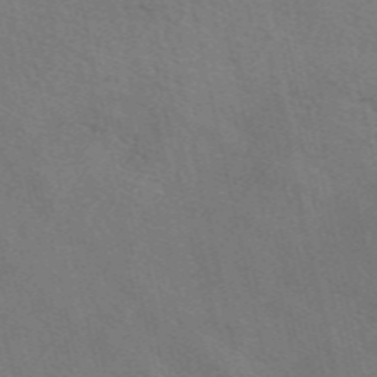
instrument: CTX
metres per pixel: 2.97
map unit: eAb
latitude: 51.0269
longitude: 116.9541
